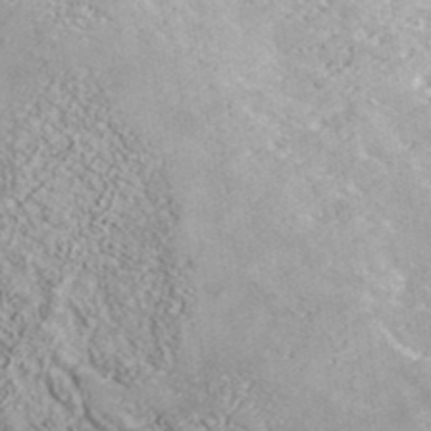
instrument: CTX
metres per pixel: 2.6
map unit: ANa
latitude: 37.5560
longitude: 18.1417
